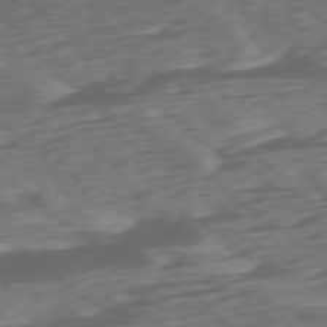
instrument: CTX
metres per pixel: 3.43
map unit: Ap
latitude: -76.5763
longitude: -78.4601
